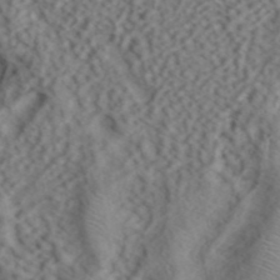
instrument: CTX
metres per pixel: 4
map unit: ANa
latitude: 42.1389
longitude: 55.0298
